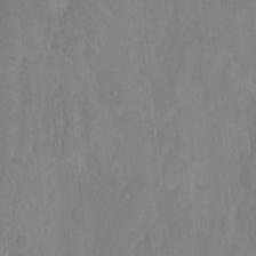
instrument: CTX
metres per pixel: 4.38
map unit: Hto
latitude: -8.1606
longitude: -41.2725
